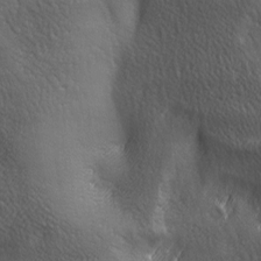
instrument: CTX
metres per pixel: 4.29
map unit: lAa
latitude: -6.5196
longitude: -121.7639
